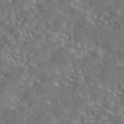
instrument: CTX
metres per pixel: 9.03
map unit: eAb
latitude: 43.1592
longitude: 110.7085
